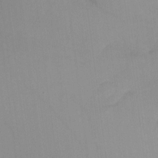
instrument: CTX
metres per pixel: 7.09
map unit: Nhu
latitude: -17.0109
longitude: -49.1970
